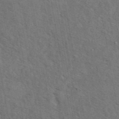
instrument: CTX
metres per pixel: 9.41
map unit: eAb
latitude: 43.8017
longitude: 110.0472
